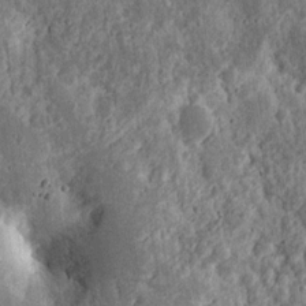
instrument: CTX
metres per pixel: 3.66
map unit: Ht
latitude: 13.3104
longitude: -74.1956
